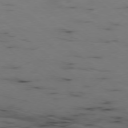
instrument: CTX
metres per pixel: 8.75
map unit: Ap
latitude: -78.2361
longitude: -74.3089
